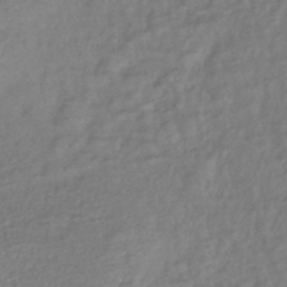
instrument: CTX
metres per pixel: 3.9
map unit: eHb
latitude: -43.0675
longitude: 81.8045
